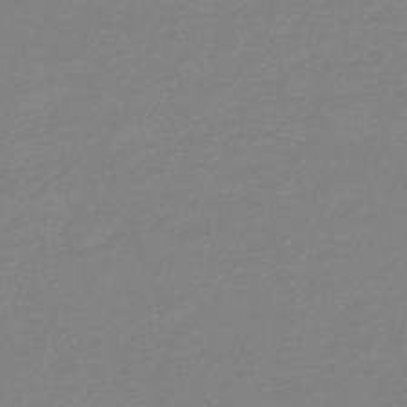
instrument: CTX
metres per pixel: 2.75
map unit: eHb
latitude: -45.9367
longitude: 86.5385
